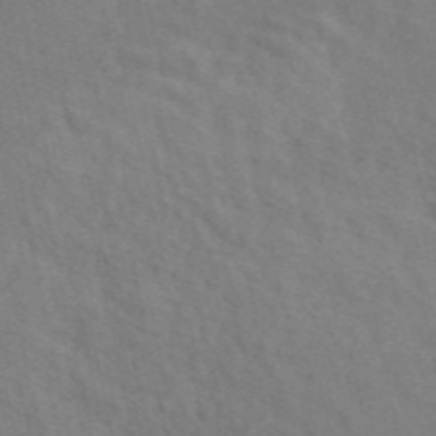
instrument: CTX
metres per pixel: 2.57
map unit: ANa
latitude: 49.0647
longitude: -76.4790
